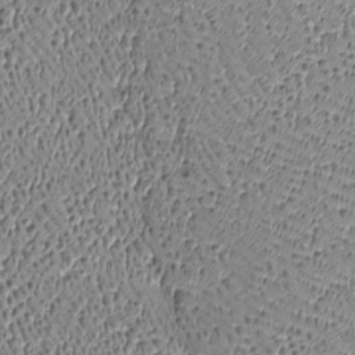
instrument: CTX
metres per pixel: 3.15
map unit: Htu
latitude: -6.6707
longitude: 157.0108
